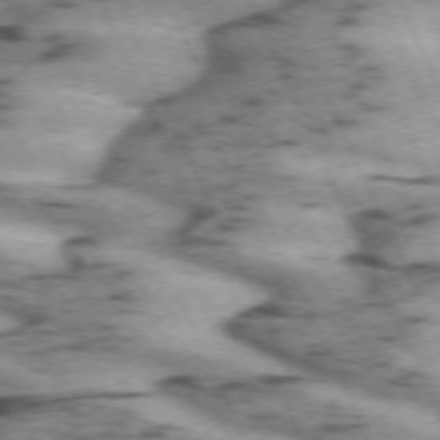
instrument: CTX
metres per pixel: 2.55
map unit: lApd
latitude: 72.0255
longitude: -54.6112
